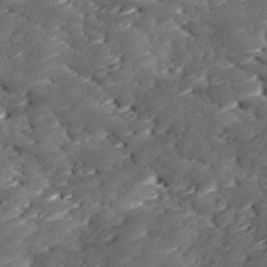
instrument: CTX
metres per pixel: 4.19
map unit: Ave
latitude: 17.2915
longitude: -136.2334
